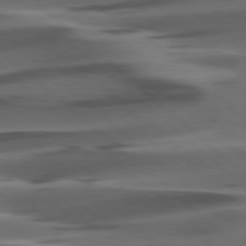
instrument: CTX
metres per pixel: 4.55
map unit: lApd
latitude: 77.9150
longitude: -56.9513
